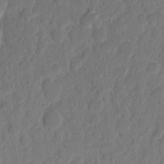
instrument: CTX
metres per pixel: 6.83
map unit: eHh
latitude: 8.9703
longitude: -65.3860
